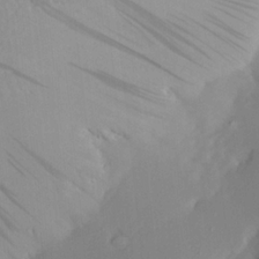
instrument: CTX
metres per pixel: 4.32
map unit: Aa
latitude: 22.1200
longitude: -146.5168
